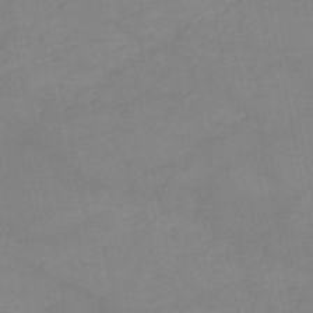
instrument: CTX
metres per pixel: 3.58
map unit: HNb
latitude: -50.4062
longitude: -40.4789
